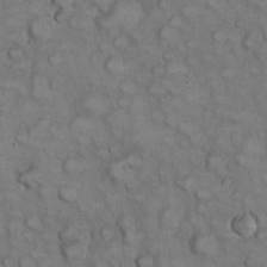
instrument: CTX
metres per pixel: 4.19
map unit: eHh
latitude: 22.5357
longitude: -59.9906
